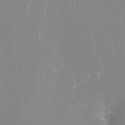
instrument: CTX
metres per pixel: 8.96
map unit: Ht
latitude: -8.6140
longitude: -31.3104
